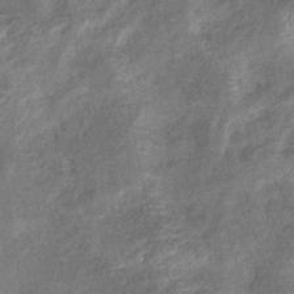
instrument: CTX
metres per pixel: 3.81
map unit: eHb
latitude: -38.9164
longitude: 76.1228
